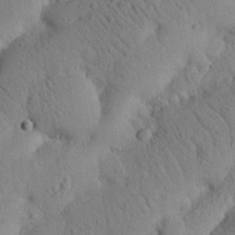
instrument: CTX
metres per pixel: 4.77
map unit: Nhu
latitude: 21.0459
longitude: -74.8380
